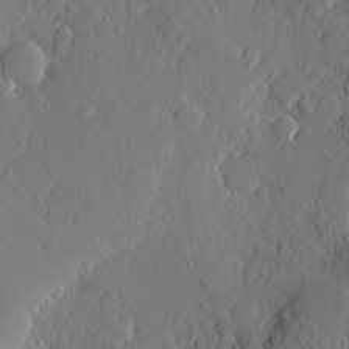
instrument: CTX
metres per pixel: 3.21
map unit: eHh
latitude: 5.1025
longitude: -75.0836
